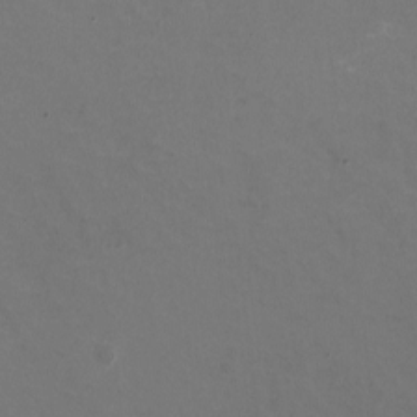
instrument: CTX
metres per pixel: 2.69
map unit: HNhu
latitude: -1.3321
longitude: -2.7624
